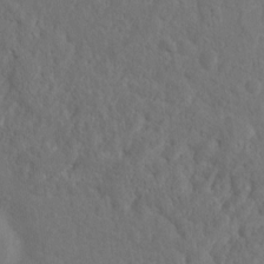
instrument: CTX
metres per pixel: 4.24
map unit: Nhu
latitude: 11.8206
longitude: -27.8961
